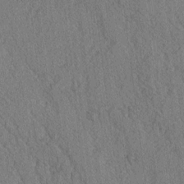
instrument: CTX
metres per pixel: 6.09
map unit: lAvf
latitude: -2.6896
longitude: -109.2348
